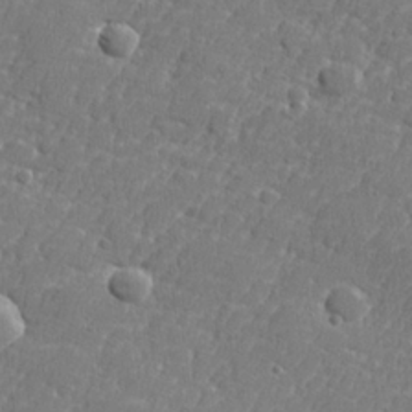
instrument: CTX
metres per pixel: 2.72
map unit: lHvf
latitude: 24.3089
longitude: 141.4643
